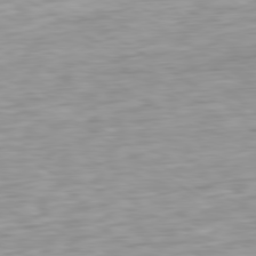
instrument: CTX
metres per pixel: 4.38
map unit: Ap
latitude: -79.9367
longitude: -58.0444
